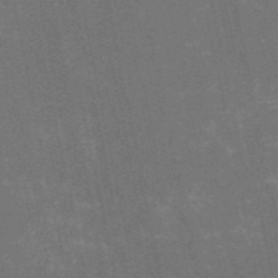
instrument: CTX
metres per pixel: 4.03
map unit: HNb
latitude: -52.2172
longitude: -40.1955
